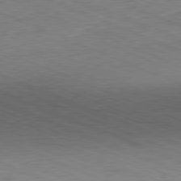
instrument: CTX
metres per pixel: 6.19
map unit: Ap
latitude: -81.6911
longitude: -82.5923
